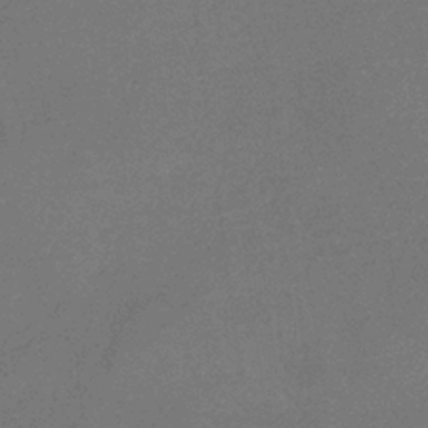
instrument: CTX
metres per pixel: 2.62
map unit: HNb
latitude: -35.7100
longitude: 54.7274
